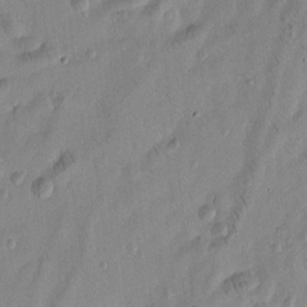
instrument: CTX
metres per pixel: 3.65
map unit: Htu
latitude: -4.3306
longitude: 172.2928
